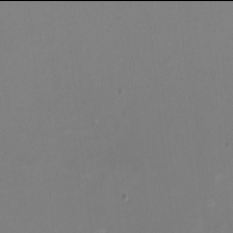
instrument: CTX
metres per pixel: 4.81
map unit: HNhu
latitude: -2.0094
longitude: -1.0647
